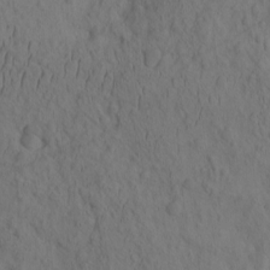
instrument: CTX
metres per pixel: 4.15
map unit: eHh
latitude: -1.2754
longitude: 16.0472
